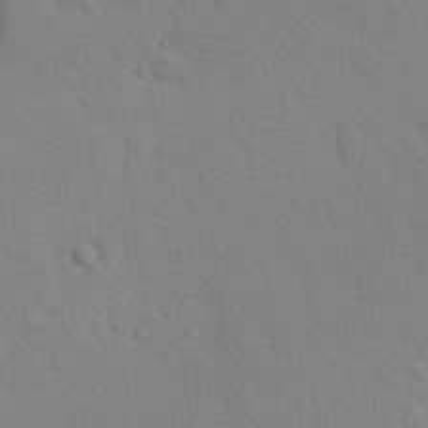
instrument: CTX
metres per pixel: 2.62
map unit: lAvf
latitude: 9.2915
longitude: 168.3306
